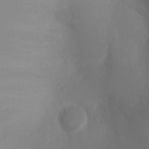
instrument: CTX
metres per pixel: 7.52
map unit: Ht
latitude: -2.7841
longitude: -16.0444
